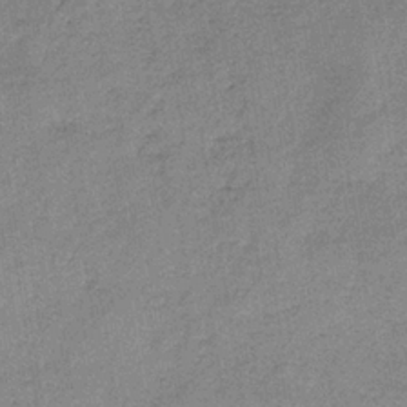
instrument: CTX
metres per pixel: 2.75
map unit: HNb
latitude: -33.8045
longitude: 57.5210
